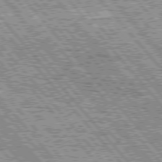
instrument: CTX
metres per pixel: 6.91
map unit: Hpe
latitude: 76.4223
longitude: -170.6490
